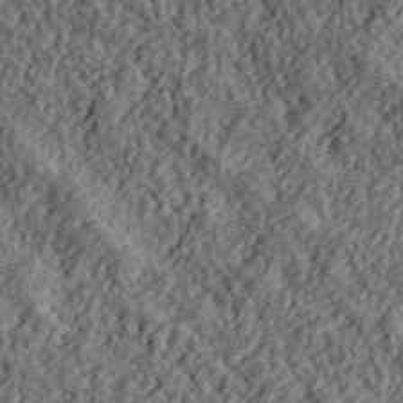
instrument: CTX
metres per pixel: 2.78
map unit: lHvf
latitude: 39.9528
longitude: -88.3090
